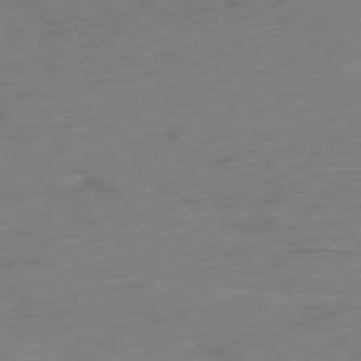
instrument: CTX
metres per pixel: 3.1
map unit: Ap
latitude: -77.6911
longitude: -78.3845
